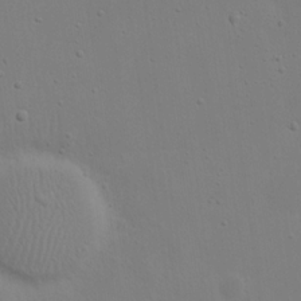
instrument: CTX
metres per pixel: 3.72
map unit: eHh
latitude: 18.4979
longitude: -71.8205
